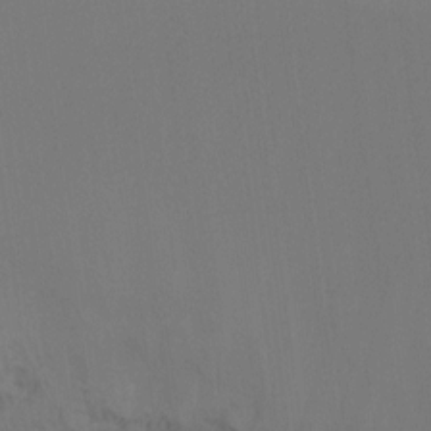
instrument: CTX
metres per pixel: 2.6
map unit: Ht
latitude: -15.5210
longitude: -48.8191
